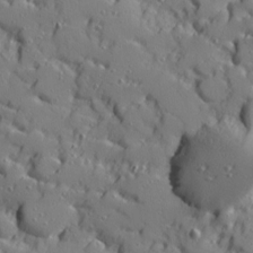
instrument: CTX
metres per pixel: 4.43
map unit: Ave
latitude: 11.2159
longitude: -101.4238
